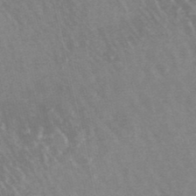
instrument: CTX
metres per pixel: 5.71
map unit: lHb
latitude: -48.0661
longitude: 72.5385
